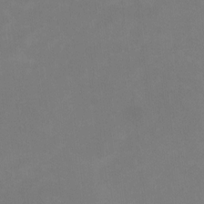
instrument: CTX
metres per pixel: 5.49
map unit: HNhu
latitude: 7.8772
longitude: 9.8611
